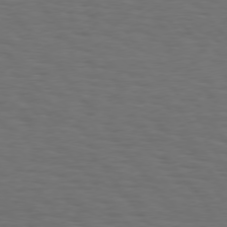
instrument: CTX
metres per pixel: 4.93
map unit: Hpe
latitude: 75.5182
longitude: -131.2726
